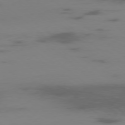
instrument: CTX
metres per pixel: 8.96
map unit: Ap
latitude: -77.7667
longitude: -67.0836
